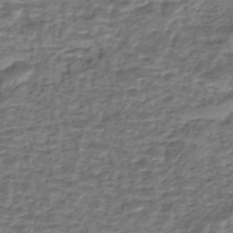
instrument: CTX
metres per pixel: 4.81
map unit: eHh
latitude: -43.2375
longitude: 119.9367
